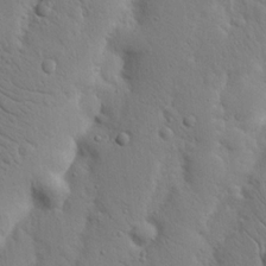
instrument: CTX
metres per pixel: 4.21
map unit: Nhu
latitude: 18.2900
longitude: -75.3104
